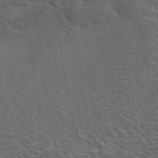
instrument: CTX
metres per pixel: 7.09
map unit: eAb
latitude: 43.3482
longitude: 112.1606
